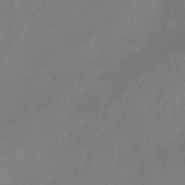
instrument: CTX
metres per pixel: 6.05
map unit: HNb
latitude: -30.8786
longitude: 63.1242
